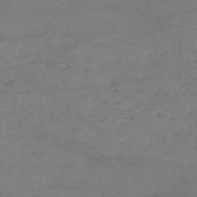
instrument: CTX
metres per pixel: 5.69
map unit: HNb
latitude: -54.9731
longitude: -44.9325
